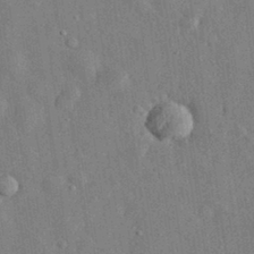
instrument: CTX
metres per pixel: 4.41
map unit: eHh
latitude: 32.2900
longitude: -77.5371
